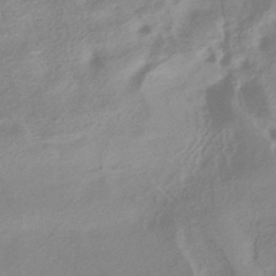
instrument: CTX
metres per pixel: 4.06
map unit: HNhu
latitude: -42.5951
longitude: 92.2928
